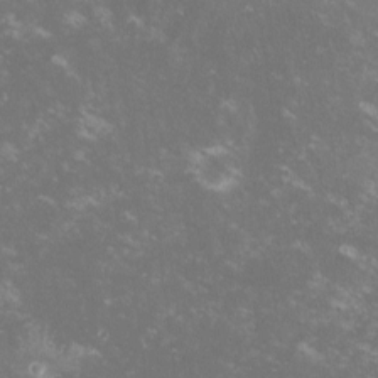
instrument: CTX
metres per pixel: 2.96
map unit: lHvf
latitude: -13.7856
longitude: -99.8016
